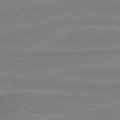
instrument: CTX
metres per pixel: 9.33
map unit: lApd
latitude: 81.1970
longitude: 168.8786
